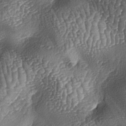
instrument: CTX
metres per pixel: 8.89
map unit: lAa
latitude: -5.6155
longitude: -127.5749
